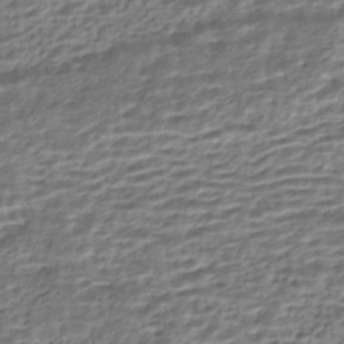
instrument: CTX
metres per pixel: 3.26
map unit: HNhu
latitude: -43.5399
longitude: 104.5762
